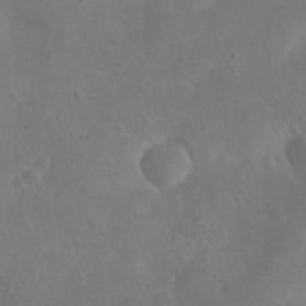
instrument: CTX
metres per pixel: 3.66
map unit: eHh
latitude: 25.5182
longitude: -67.5749
